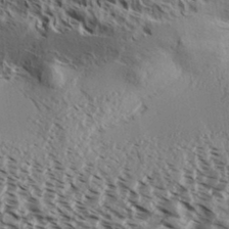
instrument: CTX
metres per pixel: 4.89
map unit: Aa
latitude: 32.2145
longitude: -138.0822
